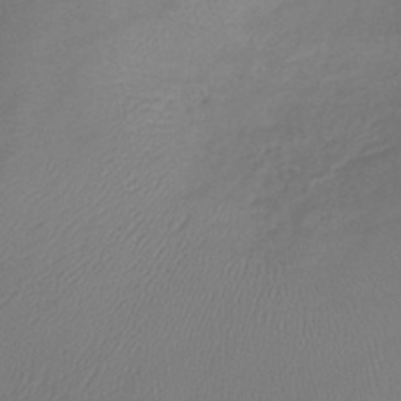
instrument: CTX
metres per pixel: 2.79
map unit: lHb
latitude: -40.1039
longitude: 73.1053
